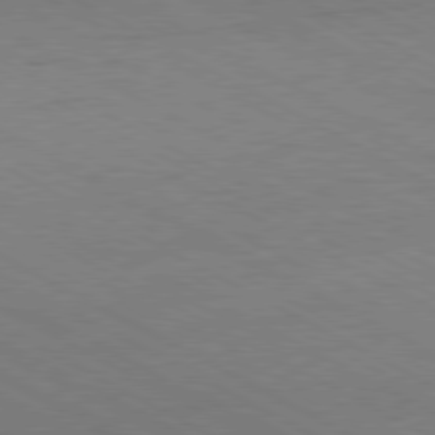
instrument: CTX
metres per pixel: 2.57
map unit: Hpe
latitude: -80.9164
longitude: 13.5966
